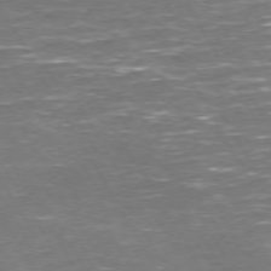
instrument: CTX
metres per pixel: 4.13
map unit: Hpe
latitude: 72.1200
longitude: -124.1011
